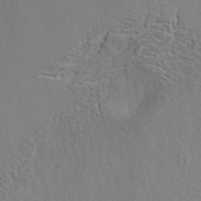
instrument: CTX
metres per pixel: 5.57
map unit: ANa
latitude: 42.0633
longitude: 56.1983
